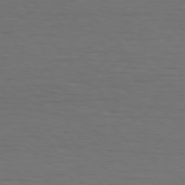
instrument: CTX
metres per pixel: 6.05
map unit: Hpe
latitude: 75.5749
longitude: -131.4994
